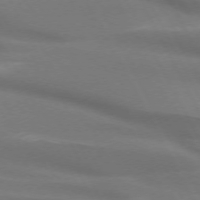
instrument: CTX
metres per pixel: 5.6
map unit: lApd
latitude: 72.4412
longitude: -48.9325
